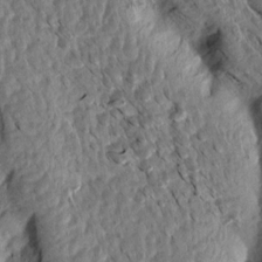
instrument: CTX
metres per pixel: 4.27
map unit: Aa
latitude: 14.1200
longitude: -144.1955
